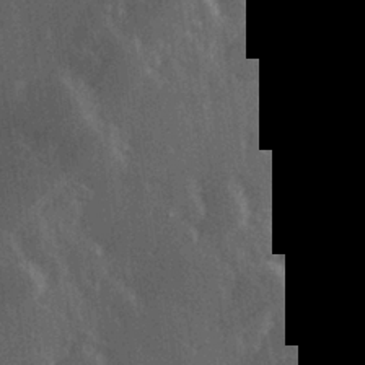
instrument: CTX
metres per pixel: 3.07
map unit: Hve
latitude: 27.1592
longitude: 147.0297
